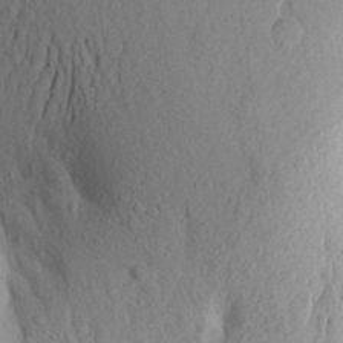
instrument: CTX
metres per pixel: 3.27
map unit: Aa
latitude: 24.9702
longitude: -149.9339
